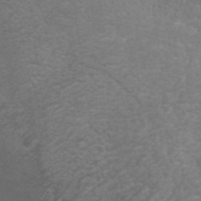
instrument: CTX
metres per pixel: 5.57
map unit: ANa
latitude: 42.1200
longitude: 27.7855
